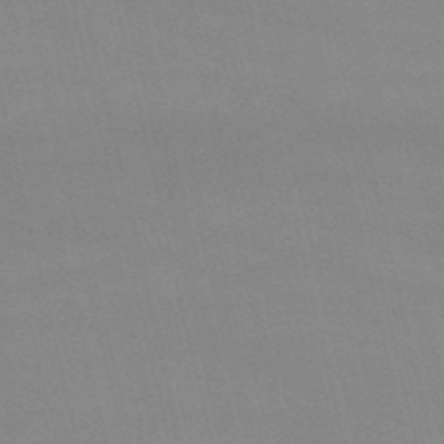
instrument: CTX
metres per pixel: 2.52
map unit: lHb
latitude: -48.7841
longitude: 70.6708
